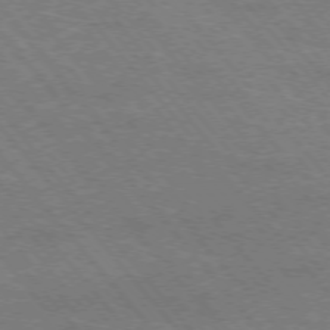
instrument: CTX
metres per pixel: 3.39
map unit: Hpe
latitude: -76.5196
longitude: -13.7450
